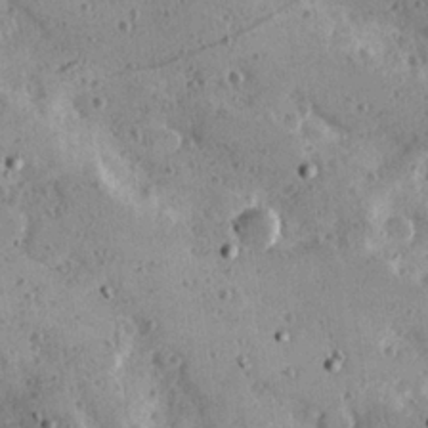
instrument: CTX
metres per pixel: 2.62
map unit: Hve
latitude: 25.7449
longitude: -93.4237
